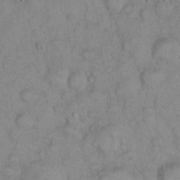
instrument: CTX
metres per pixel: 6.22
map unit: eHh
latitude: 22.7624
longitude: -58.7246
